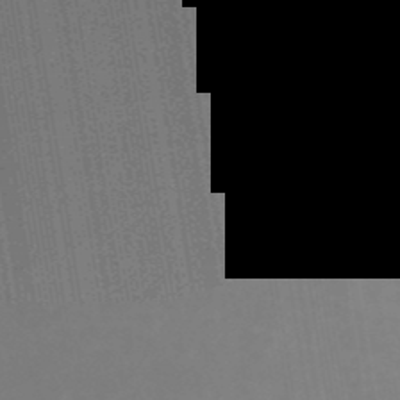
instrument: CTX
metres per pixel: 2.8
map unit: lHb
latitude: -48.0472
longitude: 74.0094
